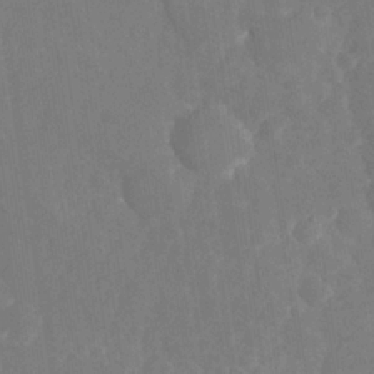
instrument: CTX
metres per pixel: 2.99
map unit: HNhu
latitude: -24.6896
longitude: 49.1809
